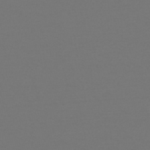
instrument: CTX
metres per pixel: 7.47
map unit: HNb
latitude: -51.7289
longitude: -43.4049
